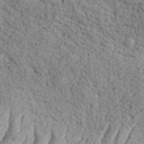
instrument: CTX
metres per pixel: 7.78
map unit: eHh
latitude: 37.5371
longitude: -136.8380
